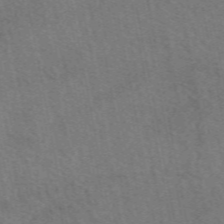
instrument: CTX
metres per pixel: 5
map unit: eAb
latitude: 51.5371
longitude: 115.3509
